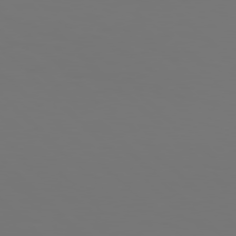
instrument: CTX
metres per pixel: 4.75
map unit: Hpe
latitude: 77.6505
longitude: -135.6127
